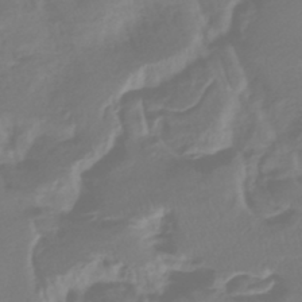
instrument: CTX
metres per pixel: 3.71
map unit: HNhu
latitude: -43.4832
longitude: 103.9178
